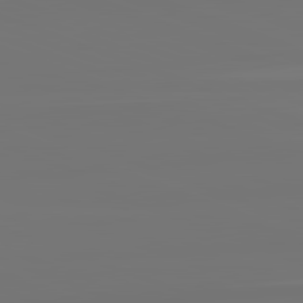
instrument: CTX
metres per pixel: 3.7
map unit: lApd
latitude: 82.5923
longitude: 154.9920
